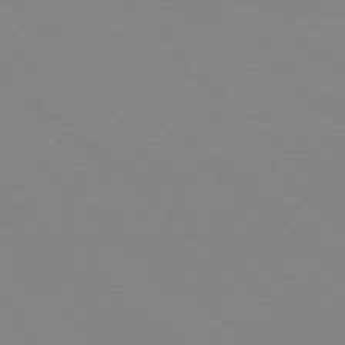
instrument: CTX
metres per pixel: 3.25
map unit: Ap
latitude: -78.1039
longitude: -90.8758
